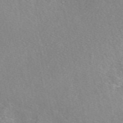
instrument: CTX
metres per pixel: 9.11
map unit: eAb
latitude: 48.4223
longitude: 113.5021
